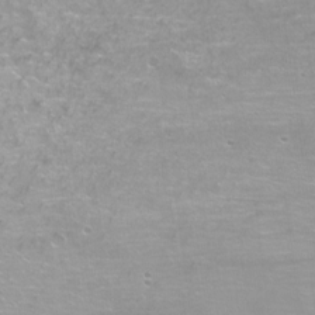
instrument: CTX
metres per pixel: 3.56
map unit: Nhu
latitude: -7.9367
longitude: -43.3671
